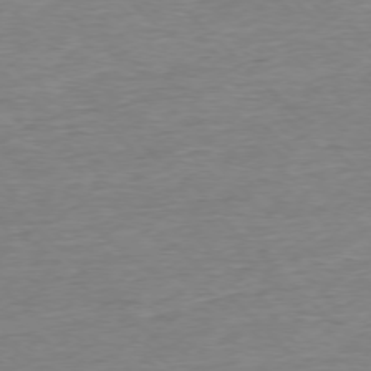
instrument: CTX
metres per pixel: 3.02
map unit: Ap
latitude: -77.0486
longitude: -97.4048
